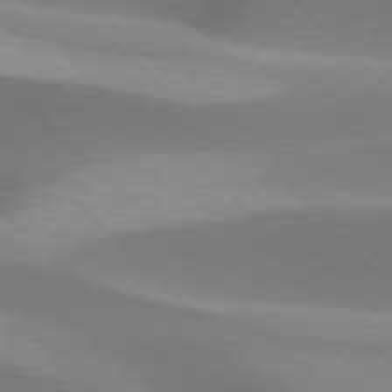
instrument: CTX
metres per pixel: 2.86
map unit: lApd
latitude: 77.2159
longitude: -51.3292
